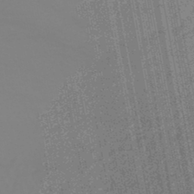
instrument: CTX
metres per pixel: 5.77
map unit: HNhu
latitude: -45.5210
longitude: 90.6141
